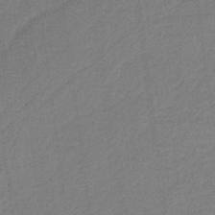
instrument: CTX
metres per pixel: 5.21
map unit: HNb
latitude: -36.6518
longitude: 56.8030
